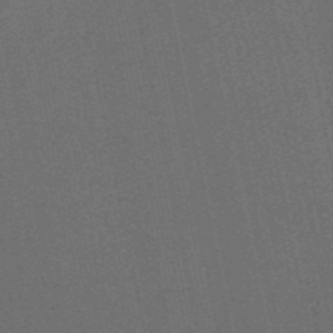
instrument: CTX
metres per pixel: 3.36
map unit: HNb
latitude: -53.1431
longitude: -42.9325
